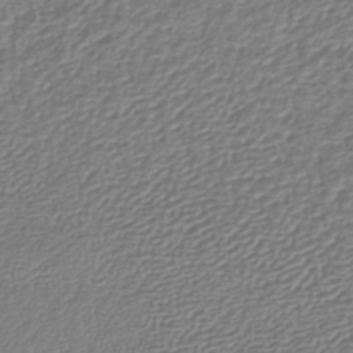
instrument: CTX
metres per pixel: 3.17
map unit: lHb
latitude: -42.0283
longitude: 61.5588
